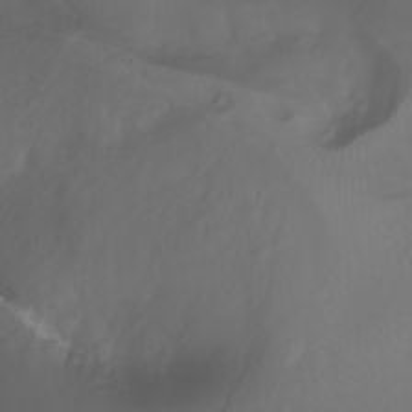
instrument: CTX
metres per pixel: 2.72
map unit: Nhu
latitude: -8.3495
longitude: -80.9136
